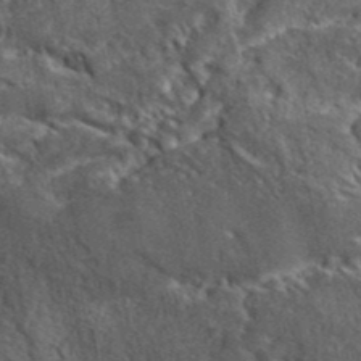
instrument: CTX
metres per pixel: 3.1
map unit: lHvf
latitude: 41.9528
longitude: -88.9703
